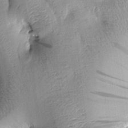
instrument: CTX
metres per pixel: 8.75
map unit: Htu
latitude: 0.3467
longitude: 173.2565
